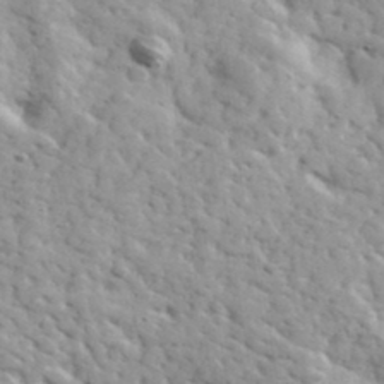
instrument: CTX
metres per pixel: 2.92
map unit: Ave
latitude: 38.2522
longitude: -108.4790
